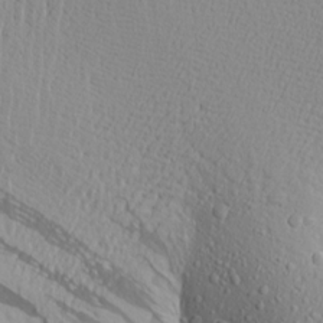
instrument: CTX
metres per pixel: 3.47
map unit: Aa
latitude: 17.5560
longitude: -147.6316
